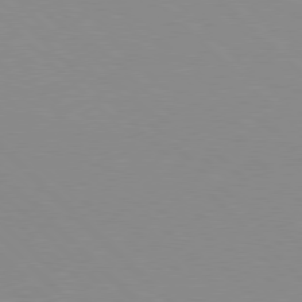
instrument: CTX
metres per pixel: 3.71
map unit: Hpe
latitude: 77.7449
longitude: -160.4790
